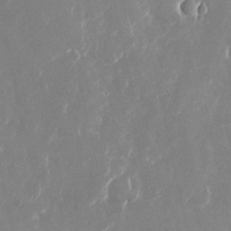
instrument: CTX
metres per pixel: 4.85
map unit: Nhu
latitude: -22.9164
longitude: -72.6113
